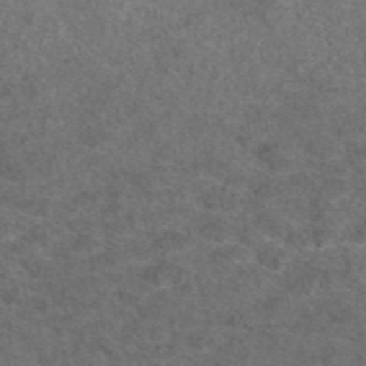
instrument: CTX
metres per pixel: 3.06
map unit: eAb
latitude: 47.5560
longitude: 107.8989
